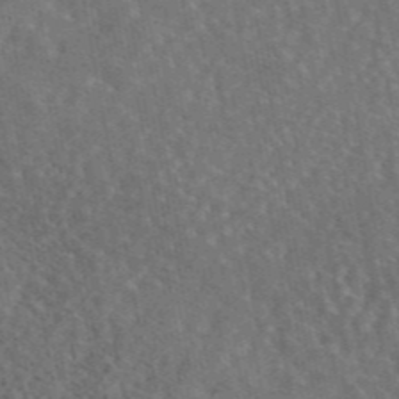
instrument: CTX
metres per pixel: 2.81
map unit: eAb
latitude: 45.4804
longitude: 116.4440
